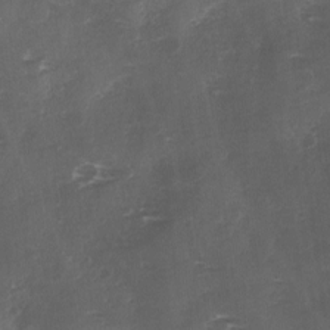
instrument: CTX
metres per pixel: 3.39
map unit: Ave
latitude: 0.0822
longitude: -112.1200
